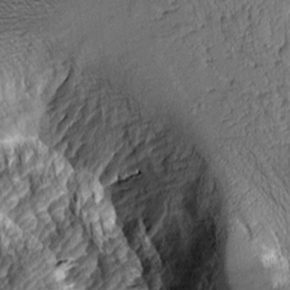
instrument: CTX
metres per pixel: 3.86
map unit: Aa
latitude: 8.4034
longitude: -128.8947
